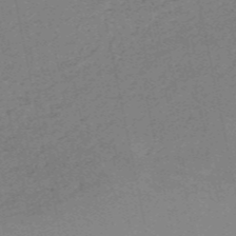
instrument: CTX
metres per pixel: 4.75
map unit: HNb
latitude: -54.5385
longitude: -45.1592
